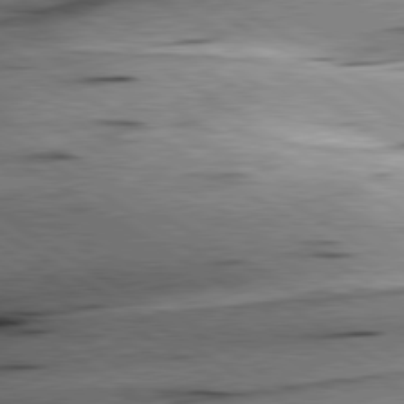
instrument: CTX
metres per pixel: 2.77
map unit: lApd
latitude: 79.8206
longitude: -156.1577
